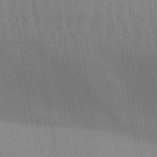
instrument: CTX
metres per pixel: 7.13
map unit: Aa
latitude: 31.1970
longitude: -139.7450
